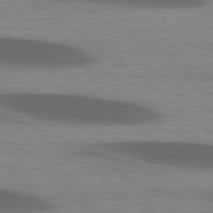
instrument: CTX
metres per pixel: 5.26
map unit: lApd
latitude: 79.0459
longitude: -48.1389
